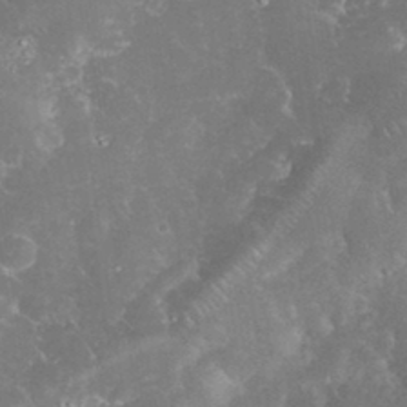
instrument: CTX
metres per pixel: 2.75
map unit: eHh
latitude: 34.4979
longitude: -64.2334
